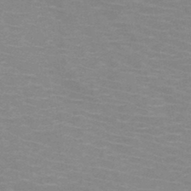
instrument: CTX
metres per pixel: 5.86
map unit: HNb
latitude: -46.8597
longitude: -46.2523
